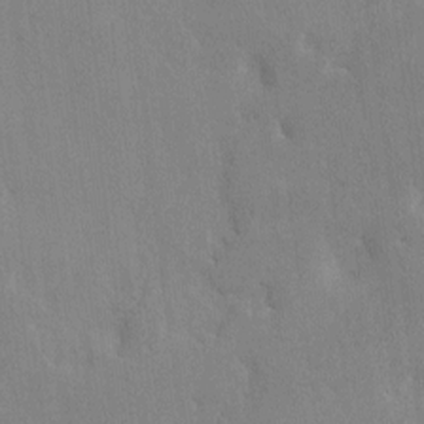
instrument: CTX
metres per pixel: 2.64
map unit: HNhu
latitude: 7.2537
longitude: -2.9702
